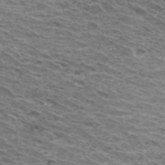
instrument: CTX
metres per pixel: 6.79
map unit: Hto
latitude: 32.7624
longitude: -40.3089
